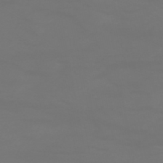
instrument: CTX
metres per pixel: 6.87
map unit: HNhu
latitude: -47.2187
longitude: 90.5952
